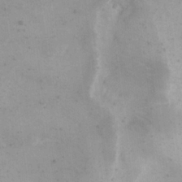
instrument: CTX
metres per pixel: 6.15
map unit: eHh
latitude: 20.5168
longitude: -64.8947
